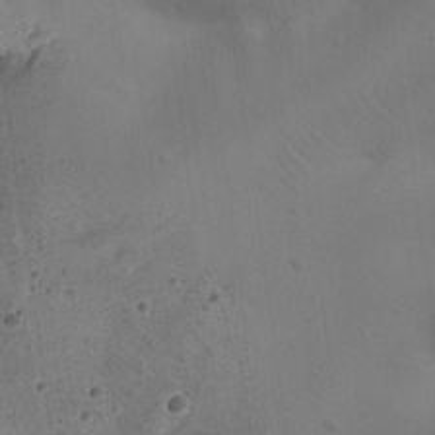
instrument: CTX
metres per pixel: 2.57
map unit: eHh
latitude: 22.8569
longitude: -68.5546
